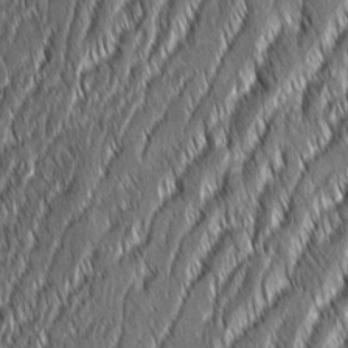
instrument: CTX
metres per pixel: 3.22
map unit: Aa
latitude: 8.1011
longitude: -131.1593
